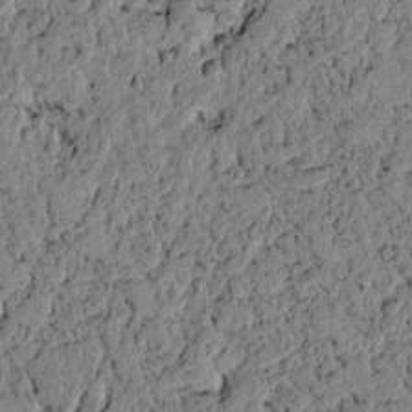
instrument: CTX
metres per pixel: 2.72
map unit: lAvf
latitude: 6.2145
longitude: 164.0283
